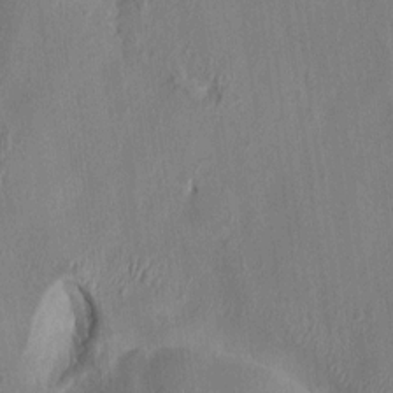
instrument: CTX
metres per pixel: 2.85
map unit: HNhu
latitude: 5.9906
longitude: -6.5168
